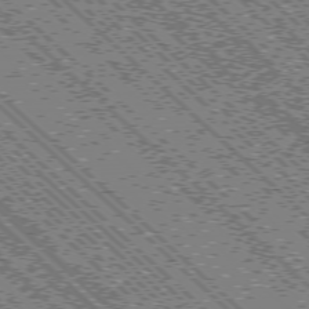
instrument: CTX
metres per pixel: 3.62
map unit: Ap
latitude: -76.0094
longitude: -96.2522
